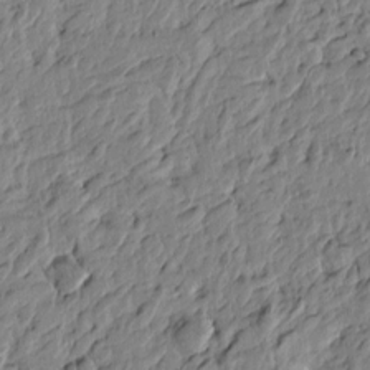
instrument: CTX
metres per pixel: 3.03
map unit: Htu
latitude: -3.4643
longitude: 179.1242
